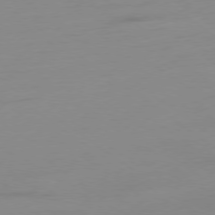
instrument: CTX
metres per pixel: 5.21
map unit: Ap
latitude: -79.0486
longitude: -65.4237
